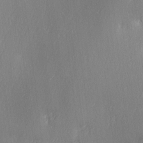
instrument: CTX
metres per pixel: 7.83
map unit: Ave
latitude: 2.7624
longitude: -112.1578
